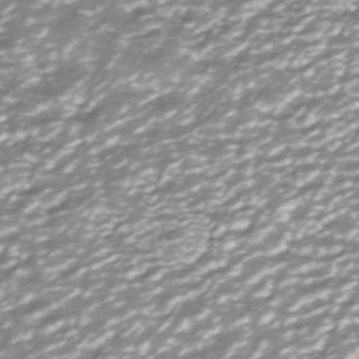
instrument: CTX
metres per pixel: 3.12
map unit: ANa
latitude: -41.4265
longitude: 104.1039
